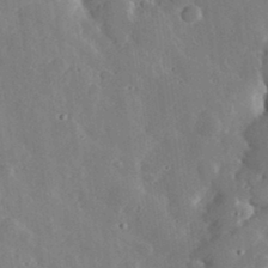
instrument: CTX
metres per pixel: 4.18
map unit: lHvf
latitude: 33.0836
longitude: -84.0444
